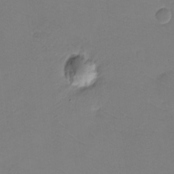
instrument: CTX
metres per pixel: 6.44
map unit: eHh
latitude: -8.8030
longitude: -67.5182
